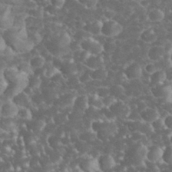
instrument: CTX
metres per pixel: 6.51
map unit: eHh
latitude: 32.9514
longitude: -63.9339
